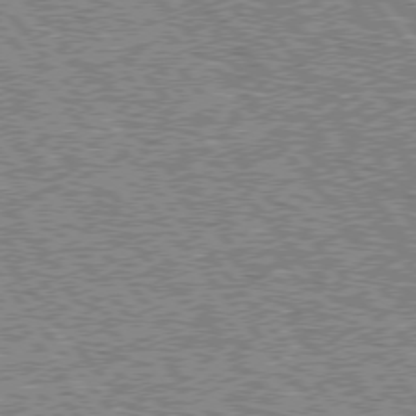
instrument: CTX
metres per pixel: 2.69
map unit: lApd
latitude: 75.5182
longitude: -77.3481
